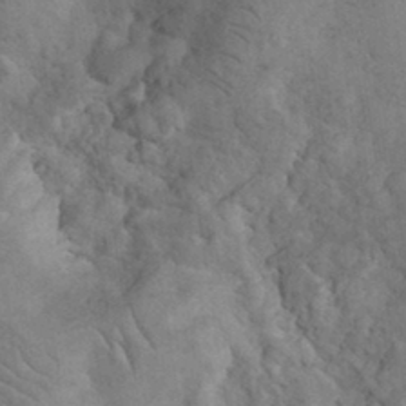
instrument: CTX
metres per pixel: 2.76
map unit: eHh
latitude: 33.7072
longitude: -67.2348
